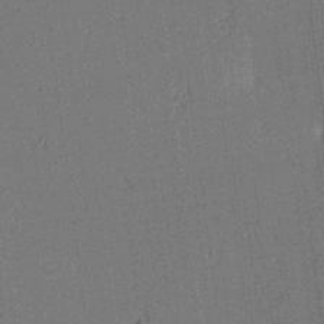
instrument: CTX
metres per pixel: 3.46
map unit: Ave
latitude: 12.4412
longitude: -107.4615
